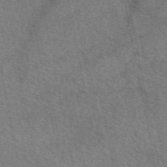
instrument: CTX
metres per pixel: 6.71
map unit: eAb
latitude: 51.5938
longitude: 114.9164
